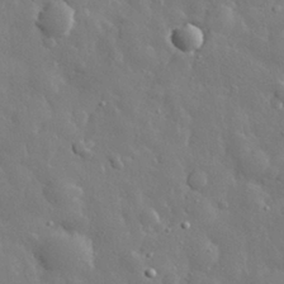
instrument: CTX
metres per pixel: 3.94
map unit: eHh
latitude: 29.2159
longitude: -78.7813
